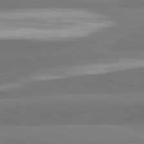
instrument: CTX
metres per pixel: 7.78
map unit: lApd
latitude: 82.4978
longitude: 152.9163
